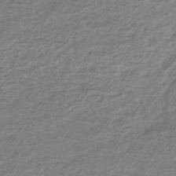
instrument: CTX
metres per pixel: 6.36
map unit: lHb
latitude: -41.2565
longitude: 70.5763
